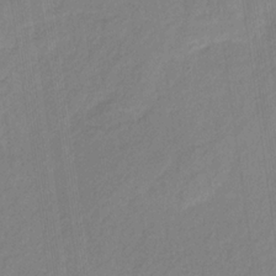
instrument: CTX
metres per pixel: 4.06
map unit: eHb
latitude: -30.4062
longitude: 62.3873
